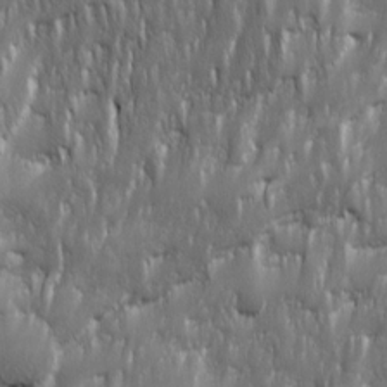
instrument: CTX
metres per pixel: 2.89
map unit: Ave
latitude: 15.6694
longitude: -134.9136
